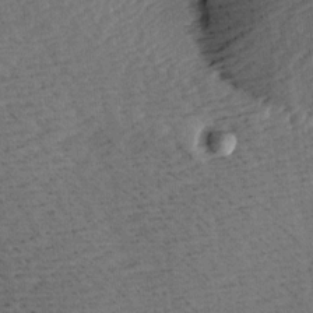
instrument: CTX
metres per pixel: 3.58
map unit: Ave
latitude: 9.5182
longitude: -107.0836
